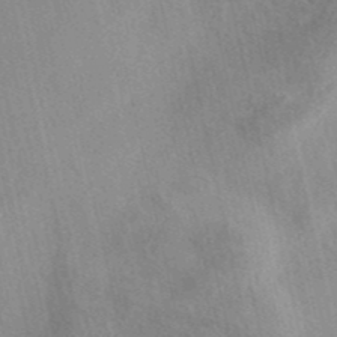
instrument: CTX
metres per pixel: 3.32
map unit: eAb
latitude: 40.5734
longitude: 109.0108
